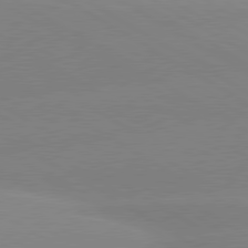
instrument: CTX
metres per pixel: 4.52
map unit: lApd
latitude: 80.1956
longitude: -152.8002
